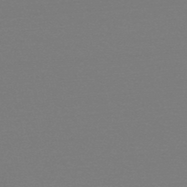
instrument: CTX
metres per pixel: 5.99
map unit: HNb
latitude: -50.6140
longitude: -43.5938
